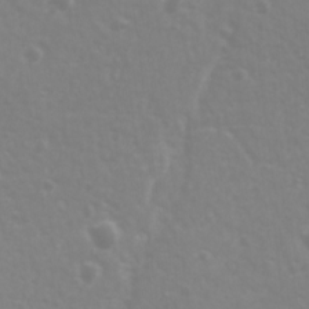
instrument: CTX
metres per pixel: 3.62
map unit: Ave
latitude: 18.2711
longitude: -133.7072
